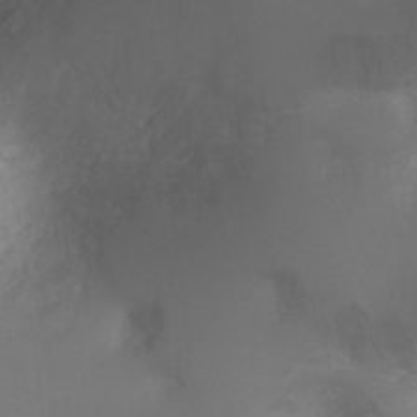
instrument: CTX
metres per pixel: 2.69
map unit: Ht
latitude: 0.5545
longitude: -21.2726
